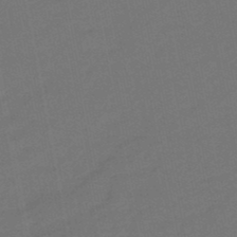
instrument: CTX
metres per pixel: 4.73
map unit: eHb
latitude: -47.4265
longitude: 87.4832
